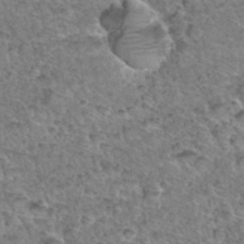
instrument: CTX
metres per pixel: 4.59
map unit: Hto
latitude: 35.6694
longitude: -47.9150
